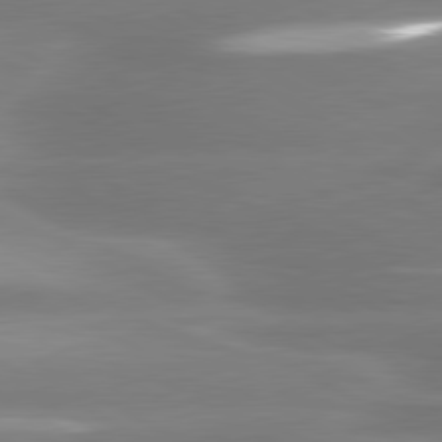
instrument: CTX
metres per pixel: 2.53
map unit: lApd
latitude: 80.4790
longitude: -135.1781
